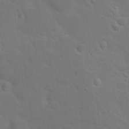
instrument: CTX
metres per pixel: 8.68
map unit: Nhu
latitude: 18.4412
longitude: -33.7828
